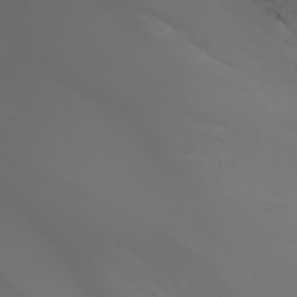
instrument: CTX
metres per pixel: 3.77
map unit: Nhu
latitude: -7.1998
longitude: -85.4993
